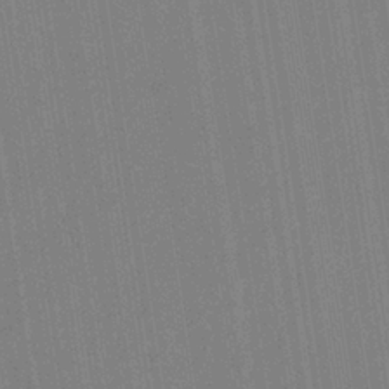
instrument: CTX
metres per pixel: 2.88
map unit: eHb
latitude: -35.0486
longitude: 73.8422
